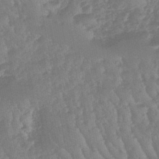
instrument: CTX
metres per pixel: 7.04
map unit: eHb
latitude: -46.3117
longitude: 83.9745
